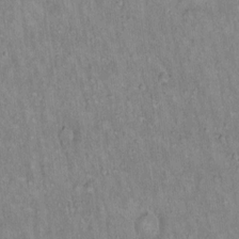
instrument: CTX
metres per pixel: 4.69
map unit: Hto
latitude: 14.8380
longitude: -59.3293
